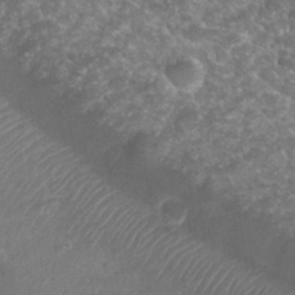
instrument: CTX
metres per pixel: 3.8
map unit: Nhu
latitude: 25.4426
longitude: -52.2712
